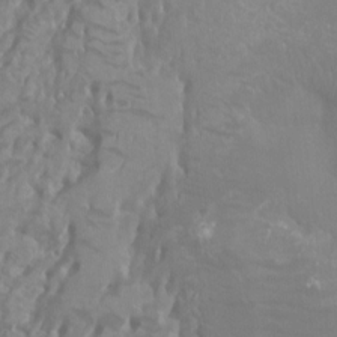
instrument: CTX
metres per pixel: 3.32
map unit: Ht
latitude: -3.7477
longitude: -25.9906
